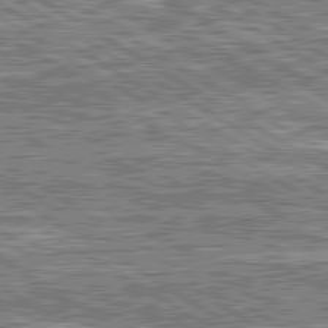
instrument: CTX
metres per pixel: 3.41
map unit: lApd
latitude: 80.6679
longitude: 173.0864
